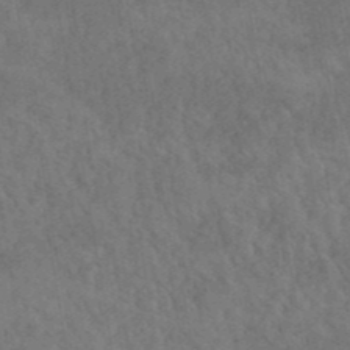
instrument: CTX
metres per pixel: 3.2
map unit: ANa
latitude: 41.3859
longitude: 52.4062
